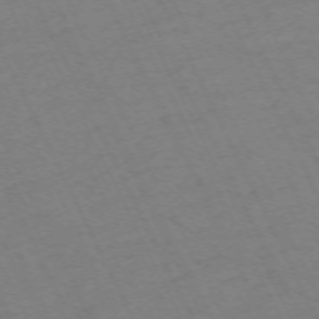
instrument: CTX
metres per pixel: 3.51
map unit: Hpe
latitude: -70.8786
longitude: 16.1228
